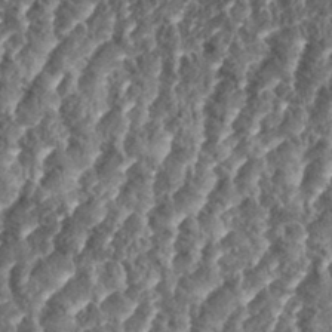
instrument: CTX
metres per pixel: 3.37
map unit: eHh
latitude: 35.2537
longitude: -137.2915
